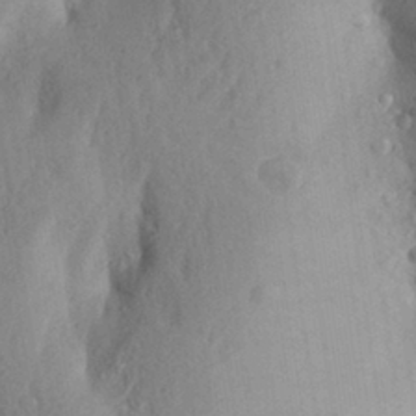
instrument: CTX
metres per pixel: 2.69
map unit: Aa
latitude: 28.4034
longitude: -148.1011
